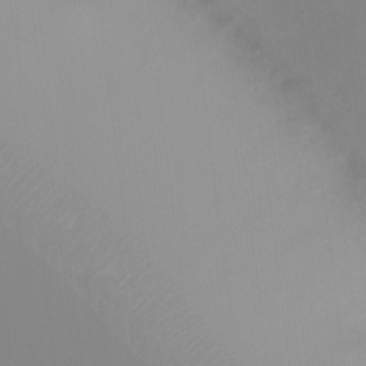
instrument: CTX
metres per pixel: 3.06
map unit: Ht
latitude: 2.8947
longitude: -22.8191
